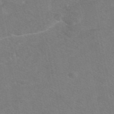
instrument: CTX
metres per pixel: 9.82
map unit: eAb
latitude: 49.3482
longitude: 120.7841
